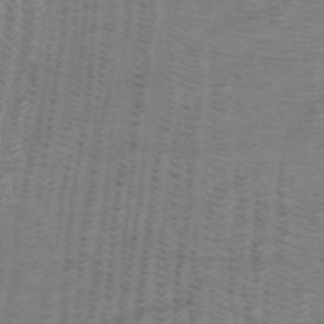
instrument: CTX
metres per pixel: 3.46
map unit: HNb
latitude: -53.9556
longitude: -45.7260
